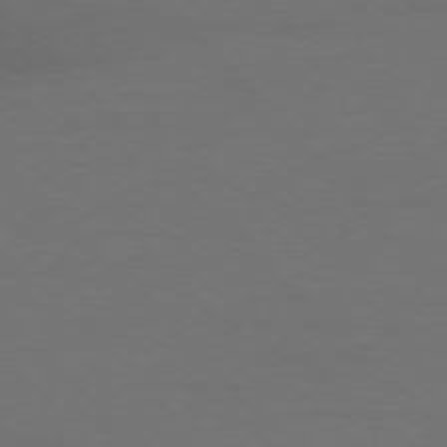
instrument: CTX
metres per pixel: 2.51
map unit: Ap
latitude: -77.3321
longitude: -71.0269
